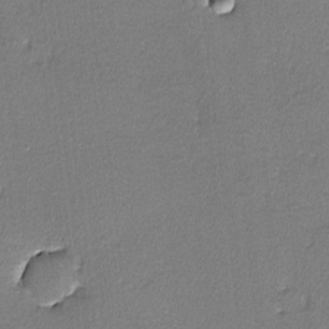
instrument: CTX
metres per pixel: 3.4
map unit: lHvf
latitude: -11.7478
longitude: -102.3656
